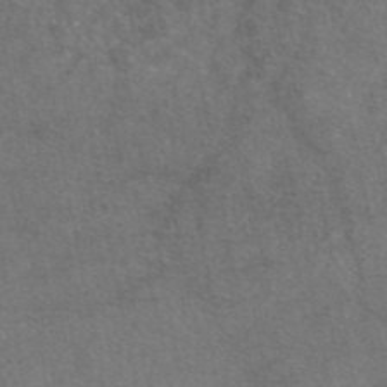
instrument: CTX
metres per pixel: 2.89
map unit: eAb
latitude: 47.4238
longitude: 110.4440
